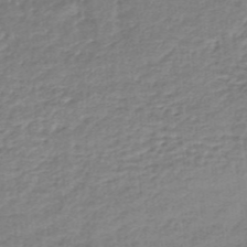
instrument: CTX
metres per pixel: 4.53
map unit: lHb
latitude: -35.4454
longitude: 60.3495
